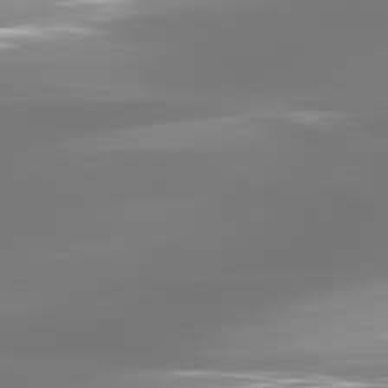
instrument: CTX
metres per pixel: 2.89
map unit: lApd
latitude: 81.3671
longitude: -134.0822
